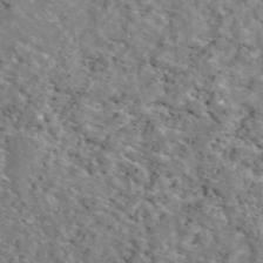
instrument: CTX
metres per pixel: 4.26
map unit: eAb
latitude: 49.3293
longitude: 111.7855
